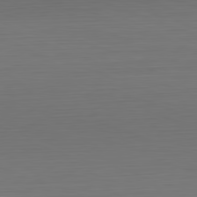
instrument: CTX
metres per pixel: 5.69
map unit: Hpe
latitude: -82.3684
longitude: 7.3131
